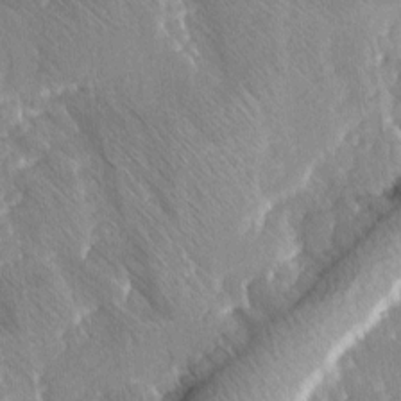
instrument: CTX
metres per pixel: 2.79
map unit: Ave
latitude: 8.4223
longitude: -104.7436
